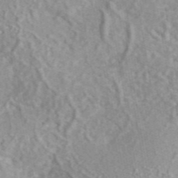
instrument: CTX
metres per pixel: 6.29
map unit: eAb
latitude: 44.0255
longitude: 117.0108
